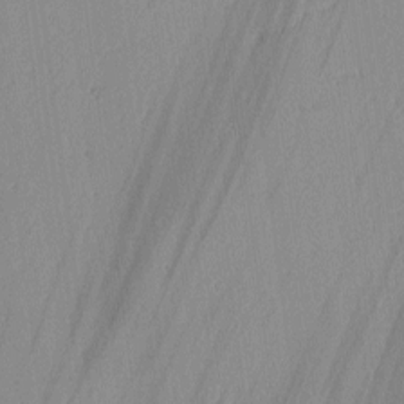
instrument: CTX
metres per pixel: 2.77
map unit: lAvf
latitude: -1.7289
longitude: -108.1955
